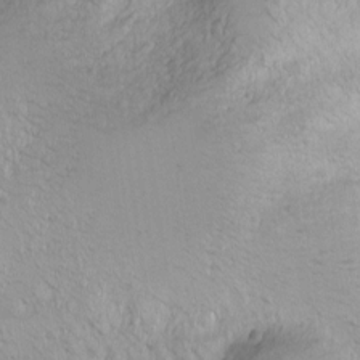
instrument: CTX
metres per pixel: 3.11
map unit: Nhu
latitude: -1.1998
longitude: -74.1956
